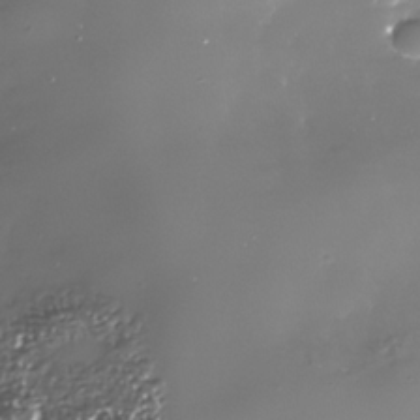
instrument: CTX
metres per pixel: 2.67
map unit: Nhe
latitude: -34.3306
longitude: -88.8380
